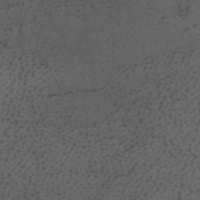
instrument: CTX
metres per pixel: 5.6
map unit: ANa
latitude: 37.5182
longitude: 24.1417
